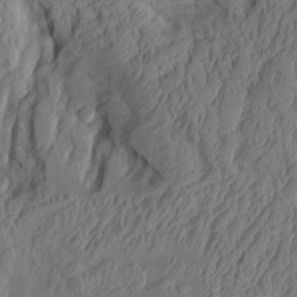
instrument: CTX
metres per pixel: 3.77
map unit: Aa
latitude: 9.1781
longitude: -127.3293
